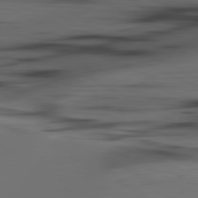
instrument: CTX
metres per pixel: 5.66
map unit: lApd
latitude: 80.5924
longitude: -84.8002
